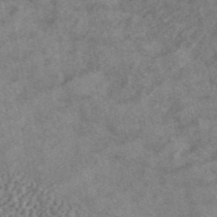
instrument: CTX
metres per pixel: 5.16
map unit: ANa
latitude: 46.3657
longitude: 50.5385
